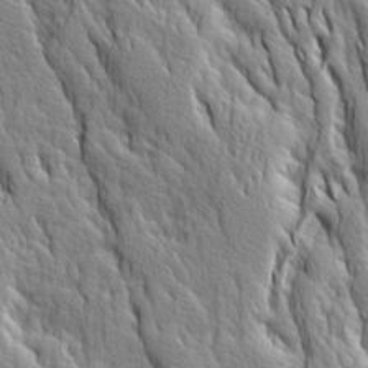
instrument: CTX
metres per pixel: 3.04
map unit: Ave
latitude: 14.3090
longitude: -132.8758
